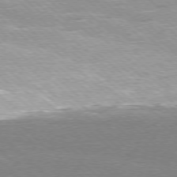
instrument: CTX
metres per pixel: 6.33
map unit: Ap
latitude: -78.1228
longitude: -61.7449
